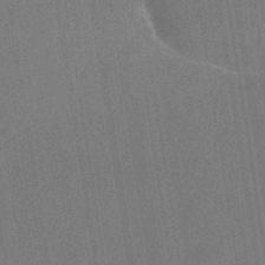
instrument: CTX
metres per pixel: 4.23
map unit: HNhu
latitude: -42.4251
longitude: 94.2172
